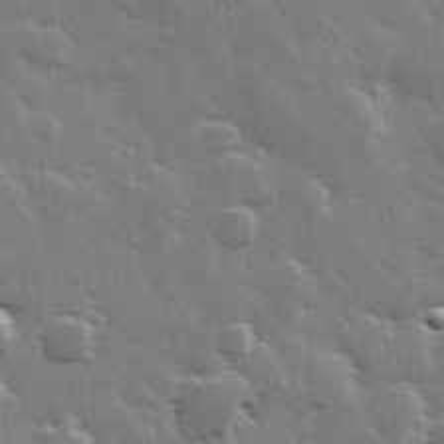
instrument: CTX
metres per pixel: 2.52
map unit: Hve
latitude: 28.6112
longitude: 148.3685
